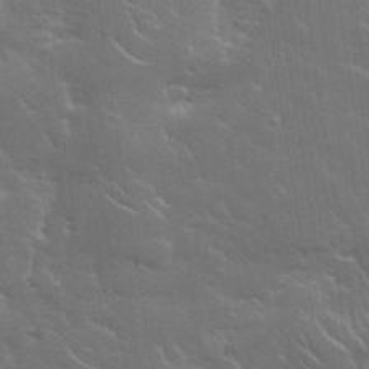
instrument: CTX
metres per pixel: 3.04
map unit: lHvf
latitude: 37.0459
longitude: -91.8016
